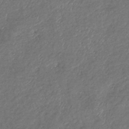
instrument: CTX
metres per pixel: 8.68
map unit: eHb
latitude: -39.4077
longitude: 78.9919
